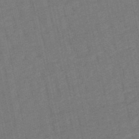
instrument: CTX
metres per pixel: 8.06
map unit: lHb
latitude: -49.5966
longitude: 78.5007
